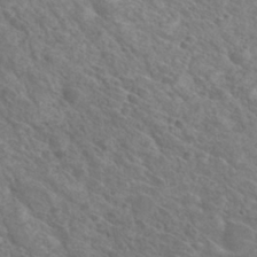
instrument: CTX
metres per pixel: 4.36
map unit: Hto
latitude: 30.9892
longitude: -47.1592
